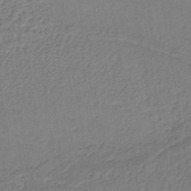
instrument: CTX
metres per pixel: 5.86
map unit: lHb
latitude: -37.9178
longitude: 59.0297
